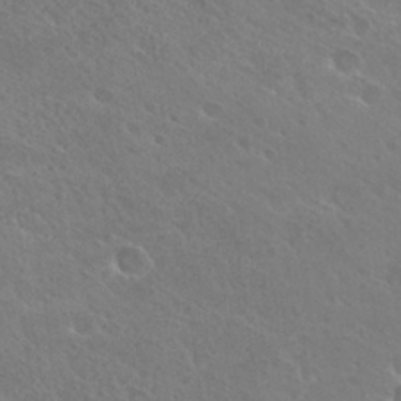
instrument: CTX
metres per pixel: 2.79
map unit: Hto
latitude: 27.0270
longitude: -40.4601
